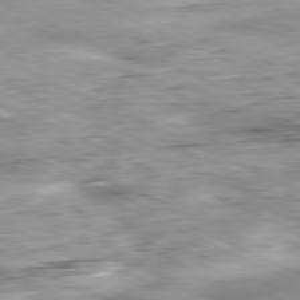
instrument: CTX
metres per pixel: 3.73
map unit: Ap
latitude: -81.5588
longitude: -82.2522
